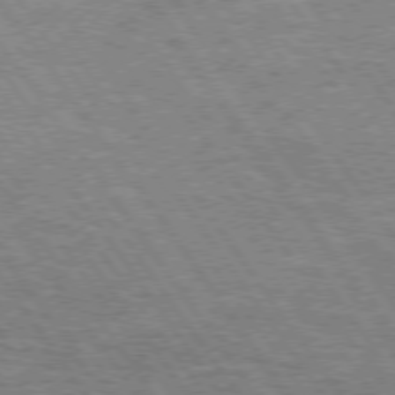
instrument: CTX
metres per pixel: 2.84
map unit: Hpe
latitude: 74.4223
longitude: -150.2333
